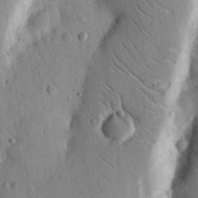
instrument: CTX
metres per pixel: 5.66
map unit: Nhu
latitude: 15.3860
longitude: -77.8016
